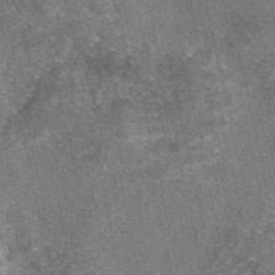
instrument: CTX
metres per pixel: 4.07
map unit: eAb
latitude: 46.8002
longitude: 105.1431
